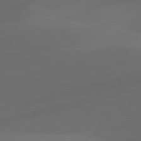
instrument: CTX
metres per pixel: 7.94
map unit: lApd
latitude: 80.9325
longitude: -83.7071
